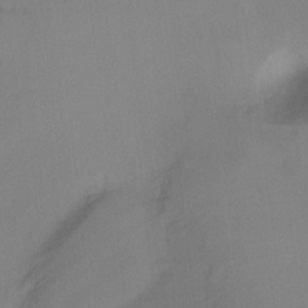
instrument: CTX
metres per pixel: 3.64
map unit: Ht
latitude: -10.9542
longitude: -44.3089
